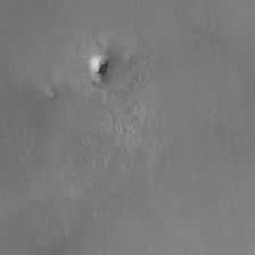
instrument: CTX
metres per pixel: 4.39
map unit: HNhu
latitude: -0.4818
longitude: 4.5951
